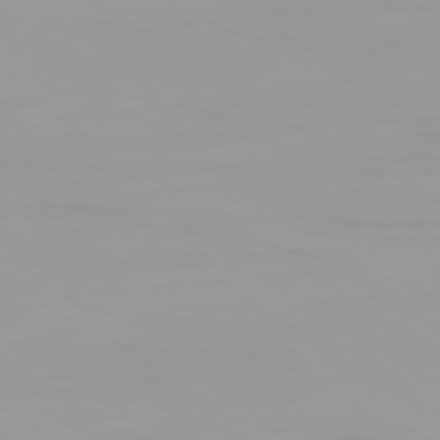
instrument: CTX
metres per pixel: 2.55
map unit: Ap
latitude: -79.5966
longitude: -94.2901
